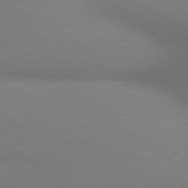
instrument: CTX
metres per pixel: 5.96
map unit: lApd
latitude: 80.4979
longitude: 129.8045
